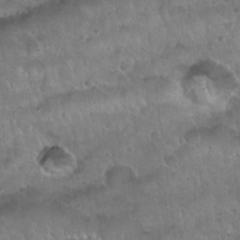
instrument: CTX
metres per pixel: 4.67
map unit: Nhu
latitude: 30.2145
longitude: -53.4616
